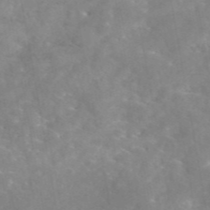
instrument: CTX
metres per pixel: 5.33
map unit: eAb
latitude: 45.2726
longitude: 126.0283
